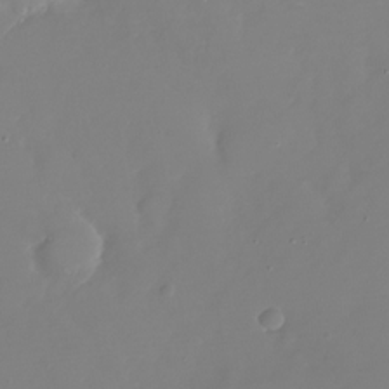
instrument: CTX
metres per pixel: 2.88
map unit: Nhu
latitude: -28.4251
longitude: -79.1970
